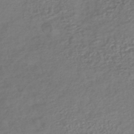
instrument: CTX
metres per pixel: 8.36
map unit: lHb
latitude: -41.1053
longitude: 73.4265
